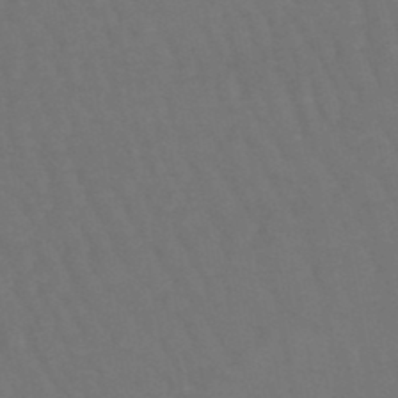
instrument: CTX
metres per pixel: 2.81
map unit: lHb
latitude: -47.1053
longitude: 77.6722
